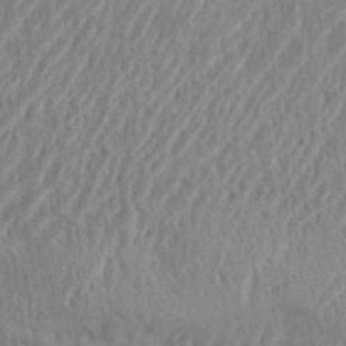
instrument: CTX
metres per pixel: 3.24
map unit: eHh
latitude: 34.4412
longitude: -133.5182
